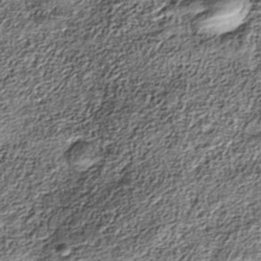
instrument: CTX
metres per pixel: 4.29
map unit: Nhe
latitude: -38.7274
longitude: -147.5749
